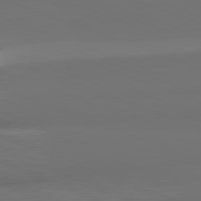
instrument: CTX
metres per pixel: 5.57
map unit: lApd
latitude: 82.2900
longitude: 154.0850
